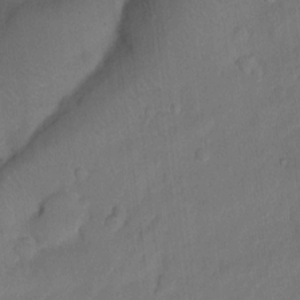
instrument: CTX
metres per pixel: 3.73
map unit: Nhu
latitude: 5.3482
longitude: -24.2711
